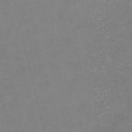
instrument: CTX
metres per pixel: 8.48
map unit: HNb
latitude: -55.9367
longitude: -41.3481
